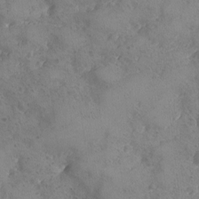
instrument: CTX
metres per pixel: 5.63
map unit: Ave
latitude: -8.3684
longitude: -118.1955
